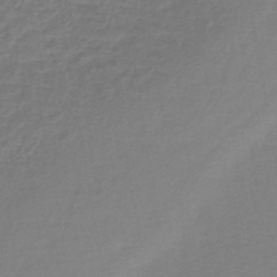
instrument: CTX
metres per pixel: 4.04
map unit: lHb
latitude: -43.1998
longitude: 72.5574
